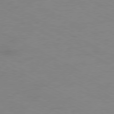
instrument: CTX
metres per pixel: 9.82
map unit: Ap
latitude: -77.7289
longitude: -73.6883
